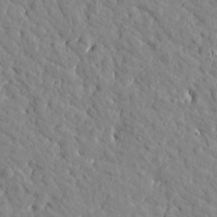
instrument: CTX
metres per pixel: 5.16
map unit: Htu
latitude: 1.6505
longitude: 179.1053
